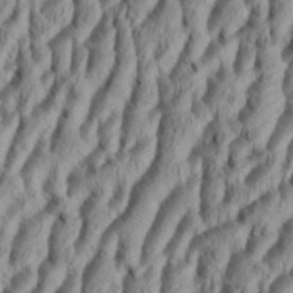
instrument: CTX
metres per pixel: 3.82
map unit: Aa
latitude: 34.0633
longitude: -136.9514
